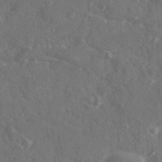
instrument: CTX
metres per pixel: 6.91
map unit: Ave
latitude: 20.3468
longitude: -130.5735
